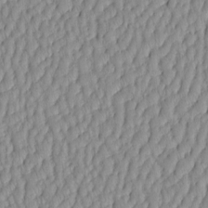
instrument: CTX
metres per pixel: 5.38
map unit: HNhu
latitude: -4.3306
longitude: 13.9745
